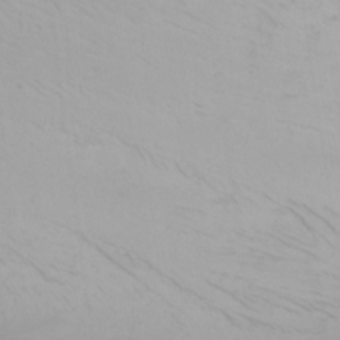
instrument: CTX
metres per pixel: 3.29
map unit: Nhu
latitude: -0.2173
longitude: -79.1781
